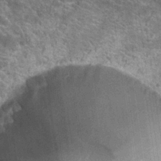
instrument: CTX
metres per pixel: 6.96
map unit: Hto
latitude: 23.8583
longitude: -35.4804
